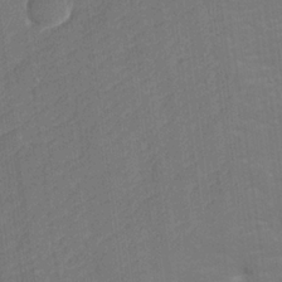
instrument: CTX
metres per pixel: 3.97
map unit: lHvf
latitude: 25.2914
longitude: 141.8611
